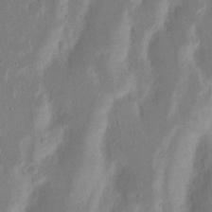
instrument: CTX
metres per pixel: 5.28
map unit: Nhu
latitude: 15.7261
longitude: -74.1389
